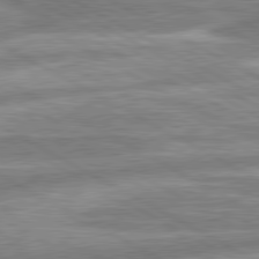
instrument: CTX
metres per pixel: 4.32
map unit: lApd
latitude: 80.4223
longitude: -166.7813
